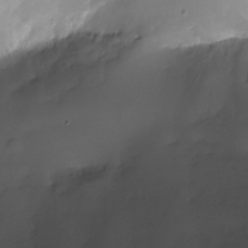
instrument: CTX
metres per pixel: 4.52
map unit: Nhu
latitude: -23.0109
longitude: -71.6505
